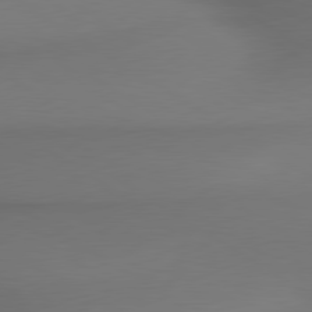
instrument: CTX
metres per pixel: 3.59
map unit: lApd
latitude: 79.7828
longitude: -175.1025
